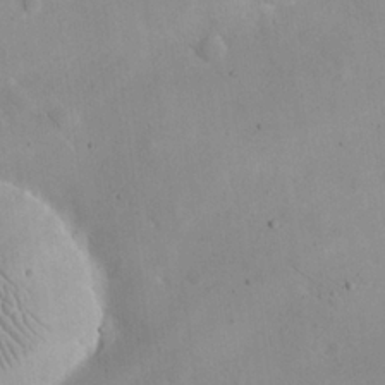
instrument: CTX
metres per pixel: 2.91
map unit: eHh
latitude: 25.0458
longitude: -66.8002
